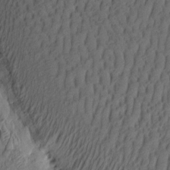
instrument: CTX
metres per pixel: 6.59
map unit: eHh
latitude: -2.4062
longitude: 17.1243
